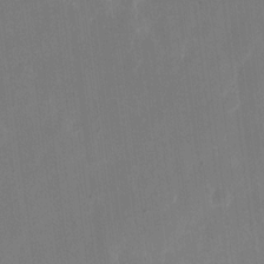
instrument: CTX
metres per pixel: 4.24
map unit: eHh
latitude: 11.6127
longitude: -68.4412
